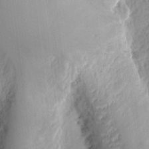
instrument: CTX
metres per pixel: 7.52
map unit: Ht
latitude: 9.7828
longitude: -74.4223
